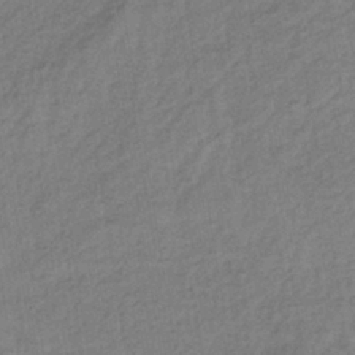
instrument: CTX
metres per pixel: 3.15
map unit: lHb
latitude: -38.2173
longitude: 71.2376
